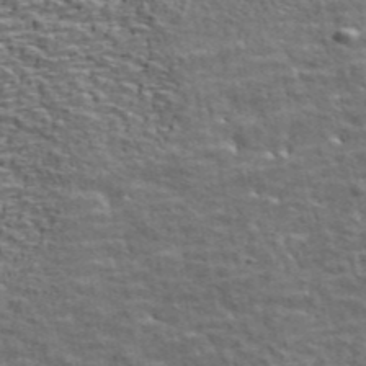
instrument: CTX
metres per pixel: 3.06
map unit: ANa
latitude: 45.5371
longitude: -84.2334
